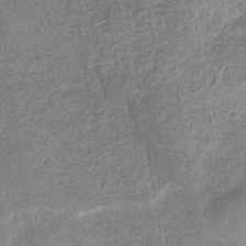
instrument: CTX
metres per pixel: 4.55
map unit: eHb
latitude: -31.7099
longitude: 72.9353
